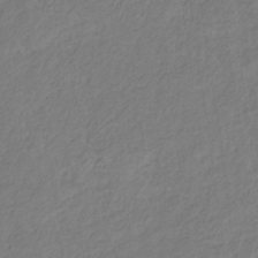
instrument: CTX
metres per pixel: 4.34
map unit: eHb
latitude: -30.0472
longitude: 63.8611
